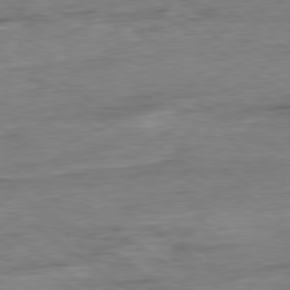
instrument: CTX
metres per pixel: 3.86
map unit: Ap
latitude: -80.0472
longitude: -80.1956
